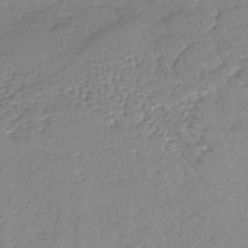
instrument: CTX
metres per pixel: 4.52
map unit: lHb
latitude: -40.1417
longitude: 70.5007
